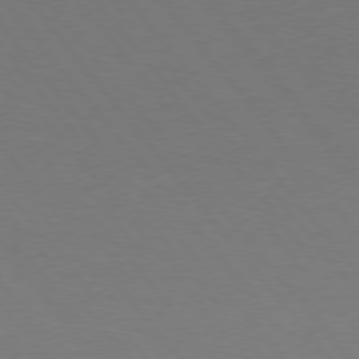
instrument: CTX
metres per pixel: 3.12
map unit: Hpe
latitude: 75.5182
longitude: -144.8002
